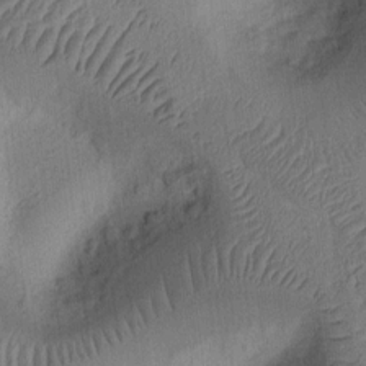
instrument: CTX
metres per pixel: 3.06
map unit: Ht
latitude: 10.0444
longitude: -75.1403
